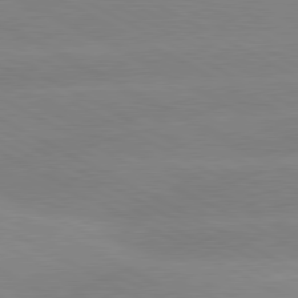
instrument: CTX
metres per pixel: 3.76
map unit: lApd
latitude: 80.4412
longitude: -154.2333
